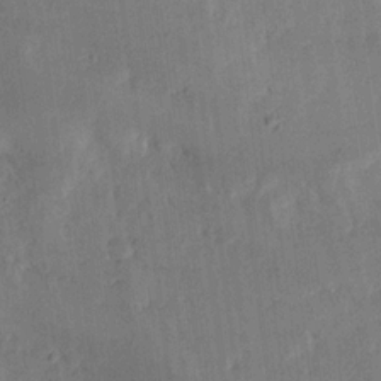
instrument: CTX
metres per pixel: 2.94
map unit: Ave
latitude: 16.3467
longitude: -138.9703
